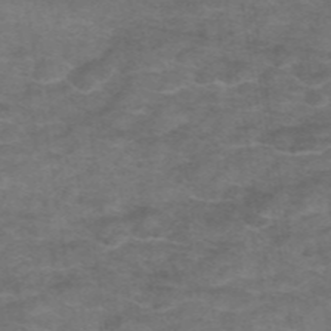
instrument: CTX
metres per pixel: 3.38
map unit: eAb
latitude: 47.0081
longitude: 102.3117
